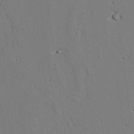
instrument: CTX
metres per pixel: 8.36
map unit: lAvf
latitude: 26.4034
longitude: -110.6302
